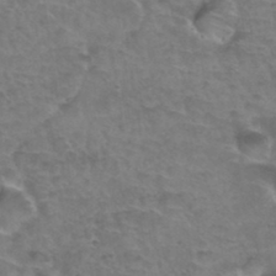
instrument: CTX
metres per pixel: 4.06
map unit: Hto
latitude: 34.8002
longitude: -44.3278
